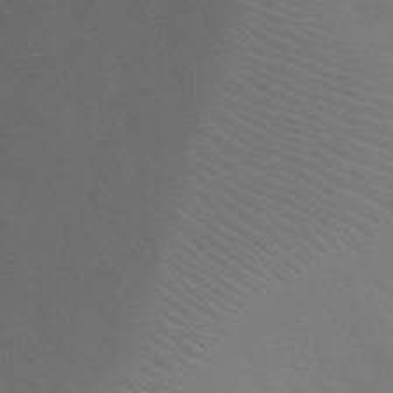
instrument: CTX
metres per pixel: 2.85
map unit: Ht
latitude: -3.9178
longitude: -18.8758
